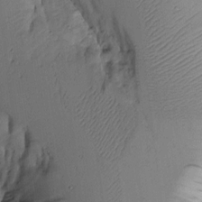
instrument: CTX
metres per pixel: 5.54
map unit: Aa
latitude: 9.4238
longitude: -127.1781
